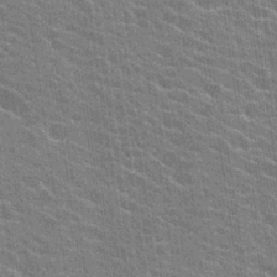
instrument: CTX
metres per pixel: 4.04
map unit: Hto
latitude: 24.6301
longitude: -43.4427
